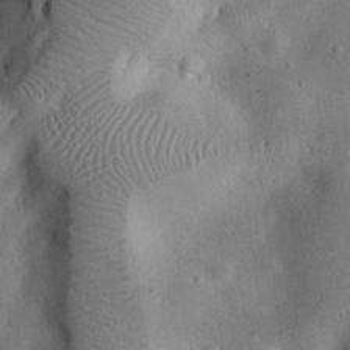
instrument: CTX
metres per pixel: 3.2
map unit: eHh
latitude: 26.0633
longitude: -68.4601
